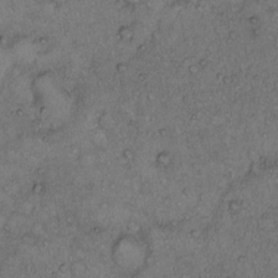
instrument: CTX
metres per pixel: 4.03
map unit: Hto
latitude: 11.8395
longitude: -58.2334
